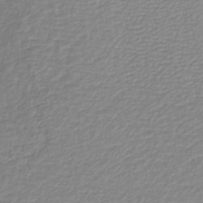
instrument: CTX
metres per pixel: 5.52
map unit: lHb
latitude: -41.5966
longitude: 61.8800
